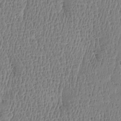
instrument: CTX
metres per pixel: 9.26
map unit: Htu
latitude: -4.8975
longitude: 176.2362
